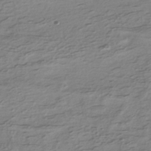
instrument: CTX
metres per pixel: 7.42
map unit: HNhu
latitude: -41.6722
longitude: 99.4643
